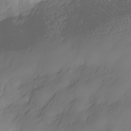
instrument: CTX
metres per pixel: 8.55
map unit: Nhe
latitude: -34.4251
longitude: -143.0081
